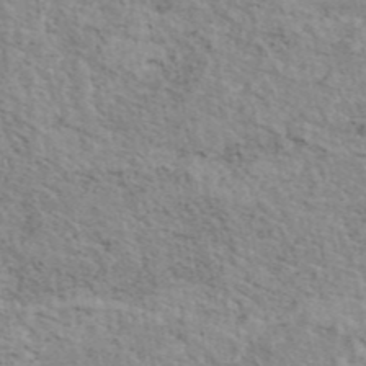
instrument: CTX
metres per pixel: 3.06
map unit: eAb
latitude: 44.2144
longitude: 113.5588
